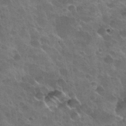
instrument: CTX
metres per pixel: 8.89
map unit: Nhu
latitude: 31.3293
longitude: -54.6679
